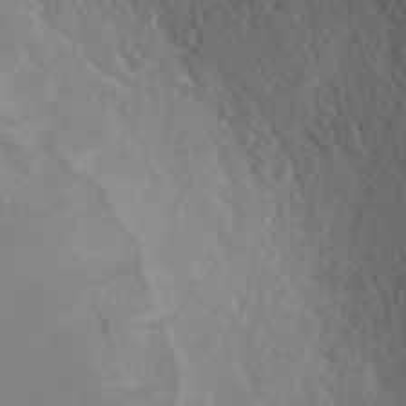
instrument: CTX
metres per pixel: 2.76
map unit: ANa
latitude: 43.3104
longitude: 28.5763
